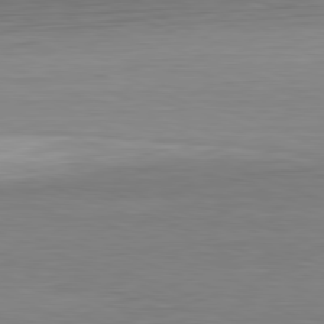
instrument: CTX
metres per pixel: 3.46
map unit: Hpe
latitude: -81.5966
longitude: 9.3510
